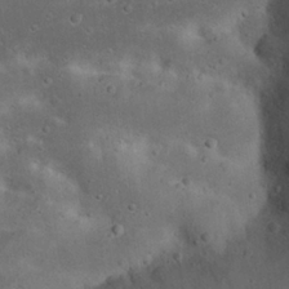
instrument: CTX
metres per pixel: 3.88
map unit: Nhu
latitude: 22.7435
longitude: -71.5938
